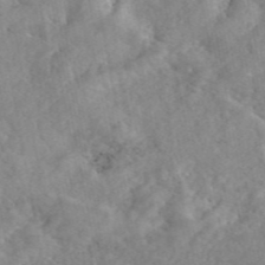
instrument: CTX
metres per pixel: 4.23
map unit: eAb
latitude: 45.8772
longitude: 127.7666
